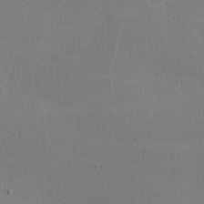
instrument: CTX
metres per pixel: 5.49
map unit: lHvf
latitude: -11.3699
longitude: -99.9528
